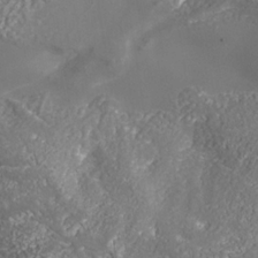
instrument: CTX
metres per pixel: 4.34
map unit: Nhe
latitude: -35.9367
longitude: -90.9136
